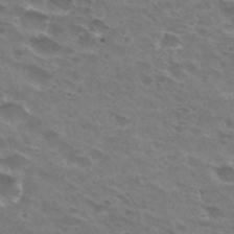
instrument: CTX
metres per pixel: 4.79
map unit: Hto
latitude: 30.7625
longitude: -44.3089
